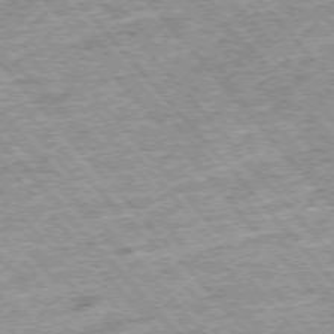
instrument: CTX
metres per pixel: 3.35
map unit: Hpe
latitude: -76.1984
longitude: -21.0081
